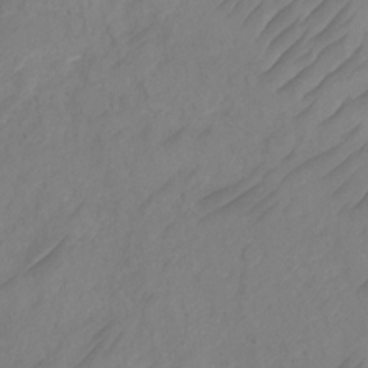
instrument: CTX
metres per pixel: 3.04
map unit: Ht
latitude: 2.3467
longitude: -35.1214
